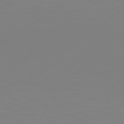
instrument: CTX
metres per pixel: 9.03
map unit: Hpe
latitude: 77.8961
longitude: -172.6679
